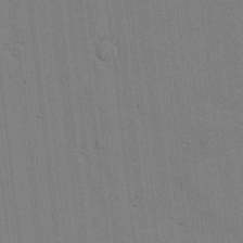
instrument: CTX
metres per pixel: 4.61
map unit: lHvf
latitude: 17.5182
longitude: -113.5560
